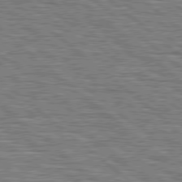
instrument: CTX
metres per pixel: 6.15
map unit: Hpe
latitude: 78.6680
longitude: -120.0822
